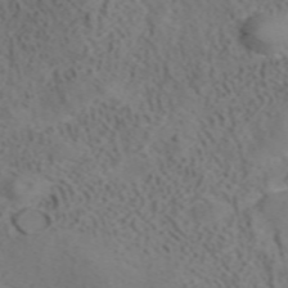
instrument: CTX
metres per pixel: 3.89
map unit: ANa
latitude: 41.5938
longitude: 33.5777
